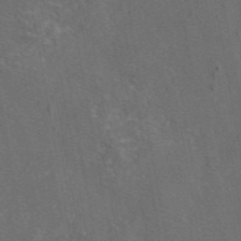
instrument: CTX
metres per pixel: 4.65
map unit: eAb
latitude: 46.4412
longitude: 108.3306
